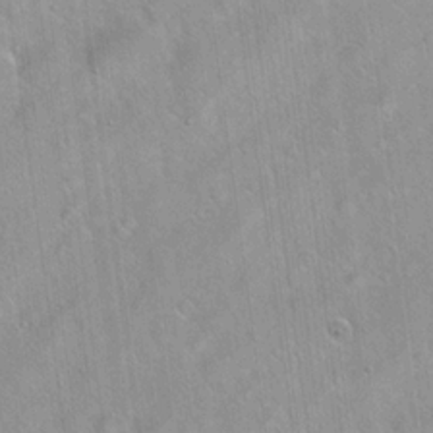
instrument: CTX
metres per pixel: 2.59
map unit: Hto
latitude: 20.5546
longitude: -53.6883
